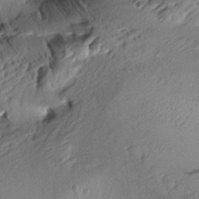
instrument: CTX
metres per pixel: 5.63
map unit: Aa
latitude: 10.4790
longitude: -142.8569
